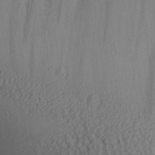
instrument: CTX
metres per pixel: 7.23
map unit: Aa
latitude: 27.6505
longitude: -134.4979
